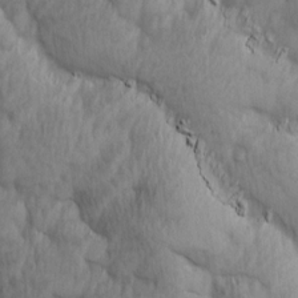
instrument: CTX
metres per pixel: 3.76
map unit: Ave
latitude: 13.3104
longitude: -106.0444
